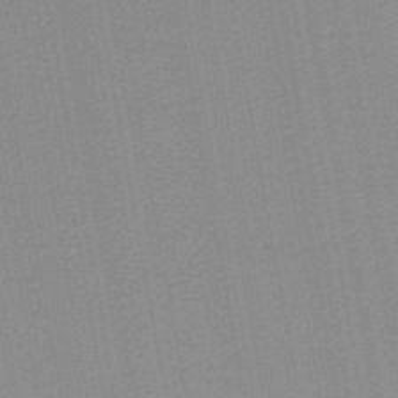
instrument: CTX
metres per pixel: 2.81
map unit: HNb
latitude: -48.3118
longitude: 59.0297
